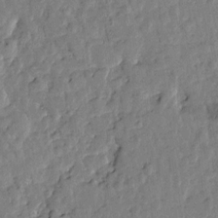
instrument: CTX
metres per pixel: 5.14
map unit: Htu
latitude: 0.8191
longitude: -179.5560
